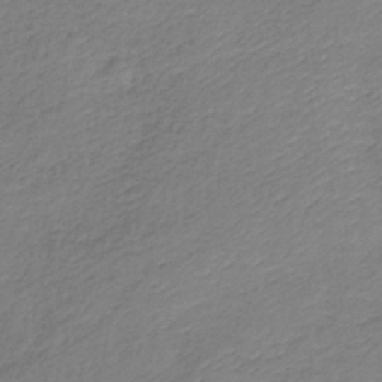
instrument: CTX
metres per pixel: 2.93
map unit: lHb
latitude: -36.0661
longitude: 71.7289
